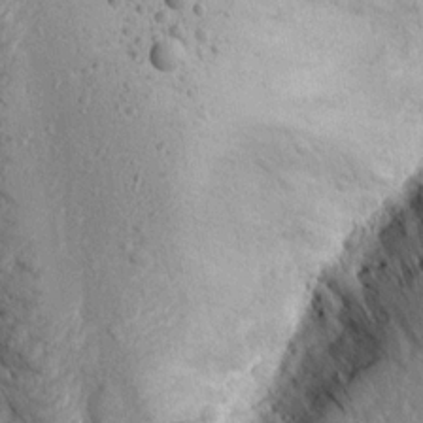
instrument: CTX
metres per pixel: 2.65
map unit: Aa
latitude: 15.4994
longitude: -142.3845
